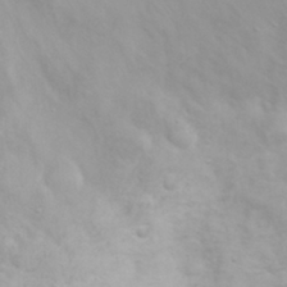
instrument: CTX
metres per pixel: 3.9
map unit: eHh
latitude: 31.8962
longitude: -62.2712
